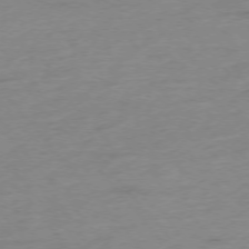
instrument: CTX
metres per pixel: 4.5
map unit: Hpe
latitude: -75.7667
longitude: -11.7072
